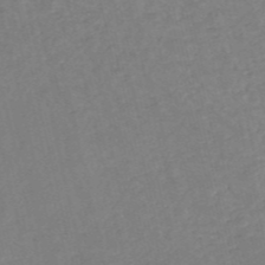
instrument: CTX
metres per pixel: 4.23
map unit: HNb
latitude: -53.1431
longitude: -48.4601
